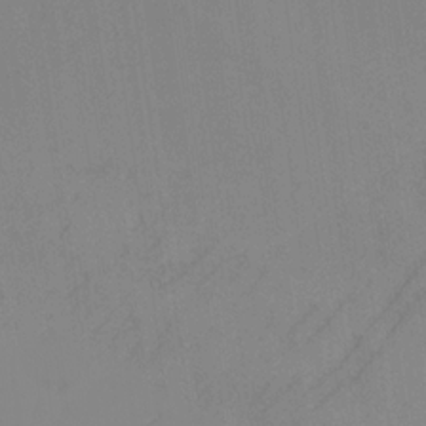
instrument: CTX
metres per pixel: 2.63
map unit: Nhu
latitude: -7.2565
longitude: -89.7450
